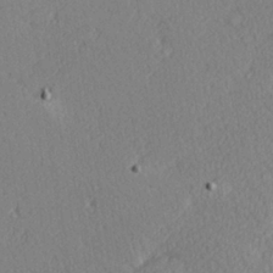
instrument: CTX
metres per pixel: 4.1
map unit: Hve
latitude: 26.1011
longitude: -92.0444
